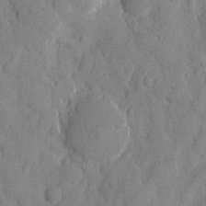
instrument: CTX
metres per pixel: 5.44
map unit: eHh
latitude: 10.7813
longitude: -67.4804
